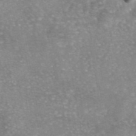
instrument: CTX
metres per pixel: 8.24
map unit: eAb
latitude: 45.6883
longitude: 104.6707
